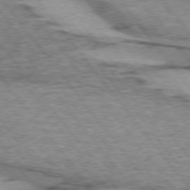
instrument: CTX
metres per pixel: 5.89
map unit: lApd
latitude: 74.1011
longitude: -76.7057
